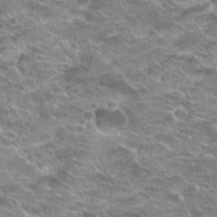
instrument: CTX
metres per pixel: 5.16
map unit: Hto
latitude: 24.1955
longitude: -42.0444
